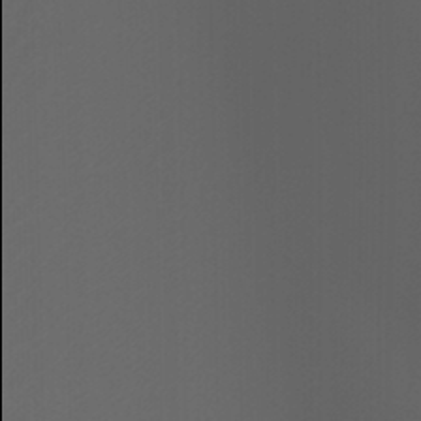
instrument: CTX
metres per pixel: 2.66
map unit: Htu
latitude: -0.8030
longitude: -77.9906
